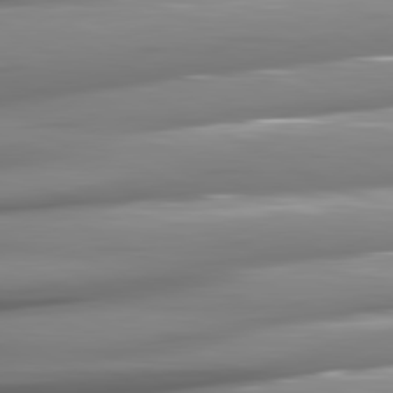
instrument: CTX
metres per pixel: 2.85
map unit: lApd
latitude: 81.2726
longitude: -145.1592
